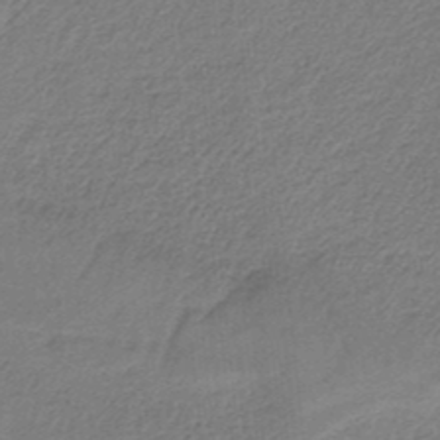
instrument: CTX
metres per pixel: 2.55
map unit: HNb
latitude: -34.2173
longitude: 60.6141
